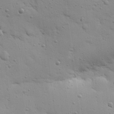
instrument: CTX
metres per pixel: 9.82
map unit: Nhu
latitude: 18.4412
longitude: -78.6113
